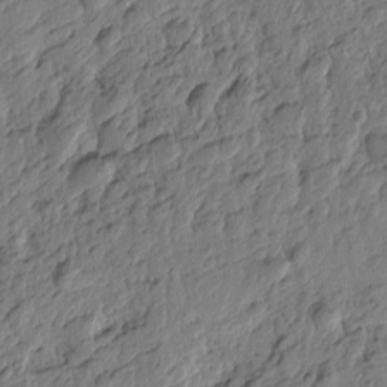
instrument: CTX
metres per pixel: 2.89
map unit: Htu
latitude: -3.1998
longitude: 179.5966
